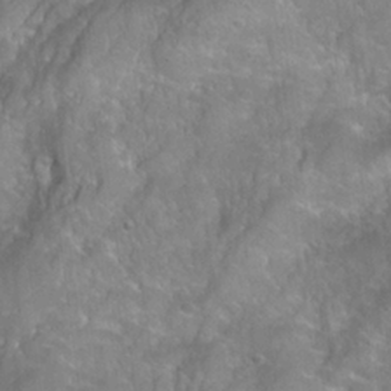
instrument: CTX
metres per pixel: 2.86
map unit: Hto
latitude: 22.1200
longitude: -51.6693
